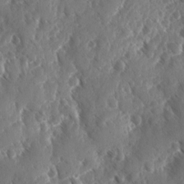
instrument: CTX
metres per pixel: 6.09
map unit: Ave
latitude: -10.5007
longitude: -119.1403
